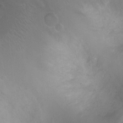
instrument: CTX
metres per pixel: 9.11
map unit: Ht
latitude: -5.1431
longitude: -19.2726
